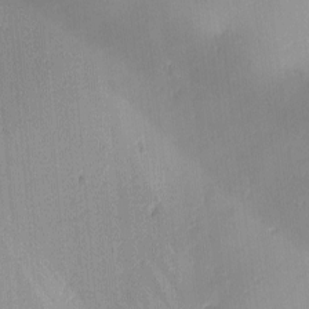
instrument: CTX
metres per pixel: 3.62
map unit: lAa
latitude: -10.2928
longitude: -124.4601
